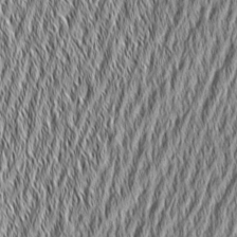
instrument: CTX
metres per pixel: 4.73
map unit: Aa
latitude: 6.5357
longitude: -129.5560
